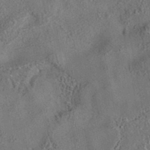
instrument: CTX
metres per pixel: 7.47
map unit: eAb
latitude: 35.6127
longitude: 110.3306
